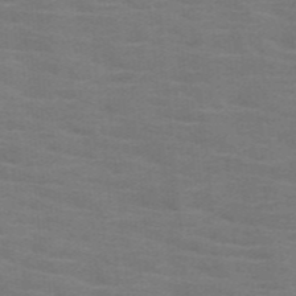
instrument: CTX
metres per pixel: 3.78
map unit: HNb
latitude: -46.4251
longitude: -46.1767
